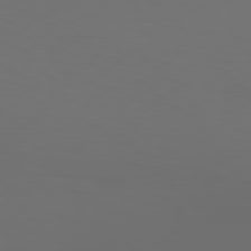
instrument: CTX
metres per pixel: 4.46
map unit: Hpe
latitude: 77.0080
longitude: -133.3482
